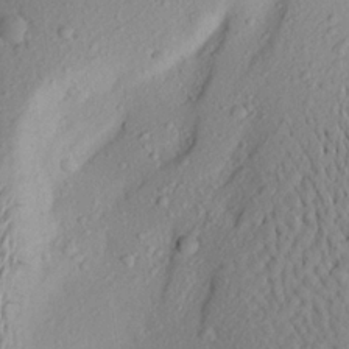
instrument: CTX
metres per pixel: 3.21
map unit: Aa
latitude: 21.7072
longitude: -145.1214
